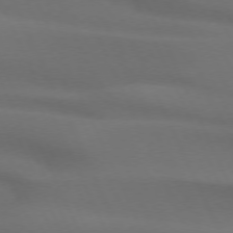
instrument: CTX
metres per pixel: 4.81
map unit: lApd
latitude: 72.5546
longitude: -48.5924
